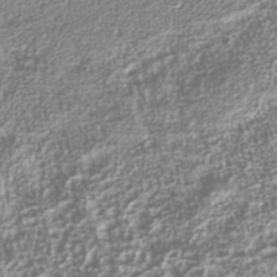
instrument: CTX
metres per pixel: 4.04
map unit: Nhu
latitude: -40.4251
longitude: -83.8016
